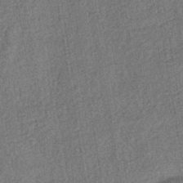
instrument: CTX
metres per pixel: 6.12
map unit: HNhu
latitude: -43.3131
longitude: 98.7085
